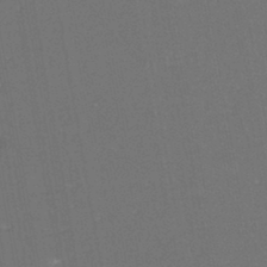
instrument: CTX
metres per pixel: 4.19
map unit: eHh
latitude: -44.6141
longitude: -28.6490
